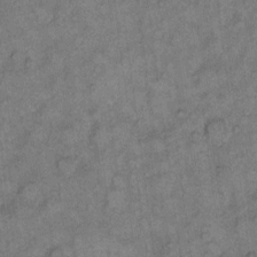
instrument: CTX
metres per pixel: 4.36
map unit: eHh
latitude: 10.3467
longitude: -63.7639
